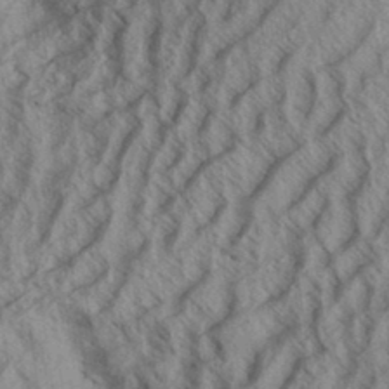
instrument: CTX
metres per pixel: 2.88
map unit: Aa
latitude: 33.7639
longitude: -139.5560
